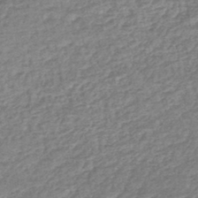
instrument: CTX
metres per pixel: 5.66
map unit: lHb
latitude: -44.1984
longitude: 70.6896
